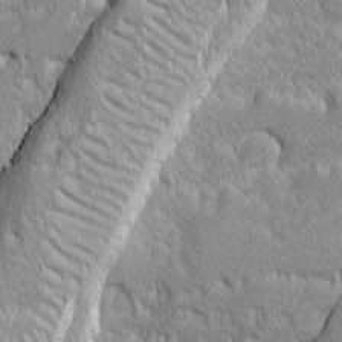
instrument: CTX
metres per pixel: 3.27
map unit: Ave
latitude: -10.5007
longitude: -117.4993
